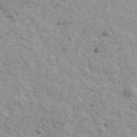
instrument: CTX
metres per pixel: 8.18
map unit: Ave
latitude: 41.5182
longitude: -109.2914
